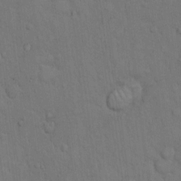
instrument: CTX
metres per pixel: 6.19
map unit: Hto
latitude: 10.5546
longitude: -61.4048
